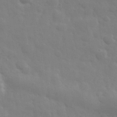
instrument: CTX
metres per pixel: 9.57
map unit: eHh
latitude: 31.4994
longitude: -70.2144
